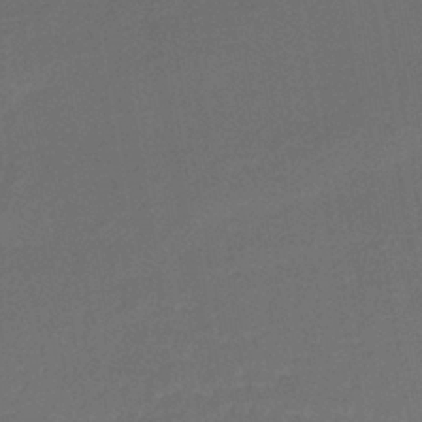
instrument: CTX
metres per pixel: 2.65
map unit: lHb
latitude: -39.1431
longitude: 69.4643
